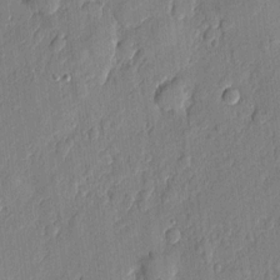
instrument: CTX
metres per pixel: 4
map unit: eHh
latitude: 6.1011
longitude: -73.3293
